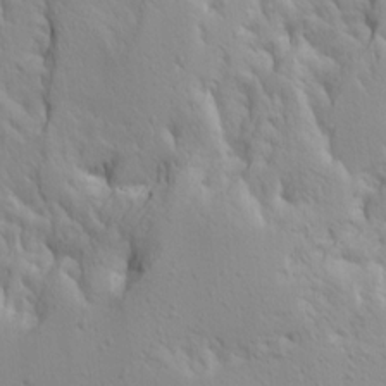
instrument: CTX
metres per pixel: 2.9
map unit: Ave
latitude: 14.2901
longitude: -131.3671
